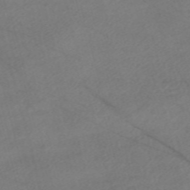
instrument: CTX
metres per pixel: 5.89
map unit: Nve
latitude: -57.6533
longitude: 54.0661
